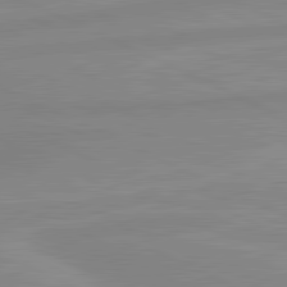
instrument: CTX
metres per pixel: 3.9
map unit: lApd
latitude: 81.3671
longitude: -172.7435
